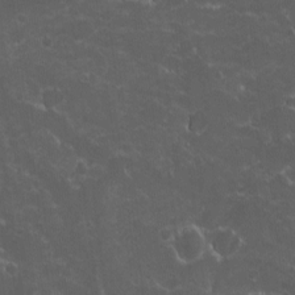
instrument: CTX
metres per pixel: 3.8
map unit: Ave
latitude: -10.4440
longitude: -117.1781
